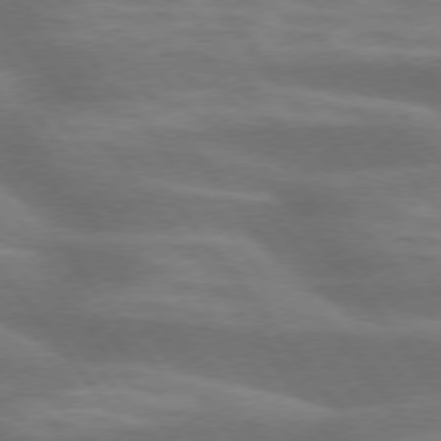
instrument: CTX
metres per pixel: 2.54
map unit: lApd
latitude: 74.9325
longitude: -58.2145
